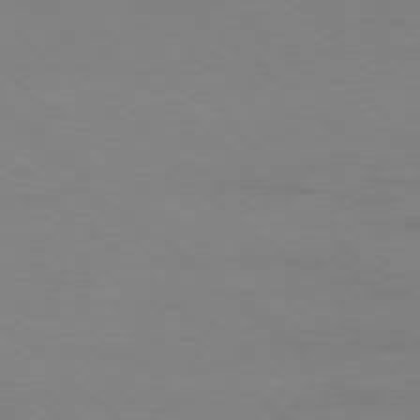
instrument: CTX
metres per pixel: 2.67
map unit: Hpe
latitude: -78.4440
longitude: -20.6680
